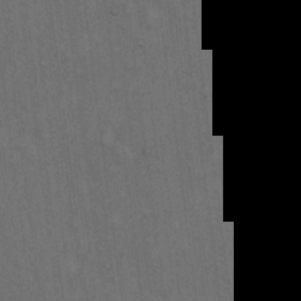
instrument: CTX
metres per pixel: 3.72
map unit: Hto
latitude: 15.3860
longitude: -61.2726
